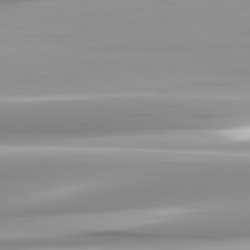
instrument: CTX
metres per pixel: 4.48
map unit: lApd
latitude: 82.8002
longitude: -139.0080
